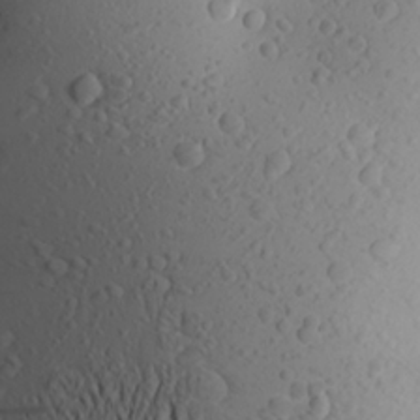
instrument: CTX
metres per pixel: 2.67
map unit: Aa
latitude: 23.2348
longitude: -144.3278
